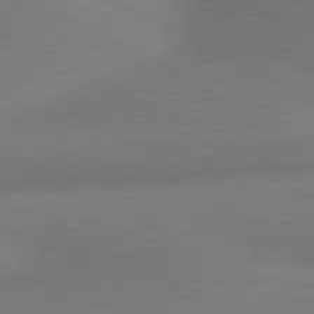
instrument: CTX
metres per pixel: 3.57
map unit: lApd
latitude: 80.6301
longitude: 128.6708
